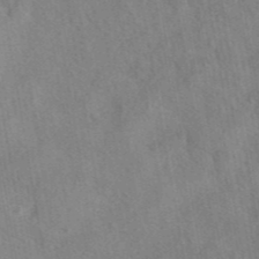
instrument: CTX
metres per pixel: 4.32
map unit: eAb
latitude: 42.3278
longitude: 107.5399
